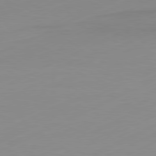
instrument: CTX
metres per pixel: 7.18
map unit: Ap
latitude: -81.2565
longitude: -84.6680
